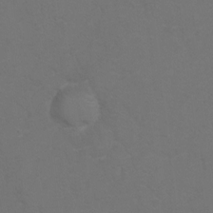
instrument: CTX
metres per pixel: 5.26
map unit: Hto
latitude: 6.1011
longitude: -30.8002
